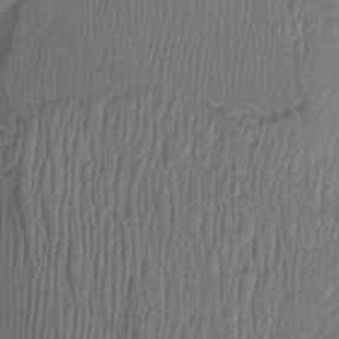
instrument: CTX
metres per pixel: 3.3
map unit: Ht
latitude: -1.1432
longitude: -15.3293
